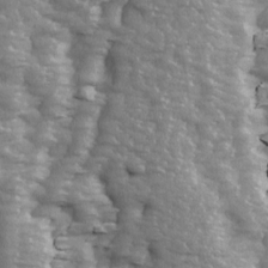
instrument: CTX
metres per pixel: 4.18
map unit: Ave
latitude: 13.9717
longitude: -104.7247
